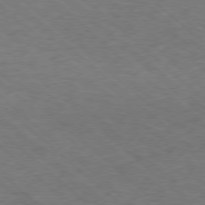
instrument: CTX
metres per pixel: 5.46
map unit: Hpe
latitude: -78.2928
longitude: 16.9920
